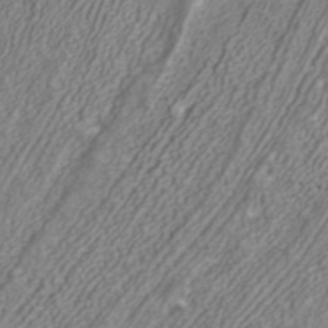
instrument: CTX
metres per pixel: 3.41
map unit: ANa
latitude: 40.7057
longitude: 23.7478
